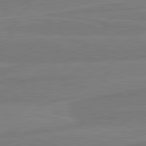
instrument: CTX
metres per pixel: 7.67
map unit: lApd
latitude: 81.8961
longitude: -172.8946
